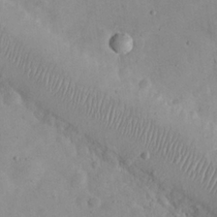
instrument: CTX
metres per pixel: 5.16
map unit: eHh
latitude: 24.9135
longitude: -66.8191
